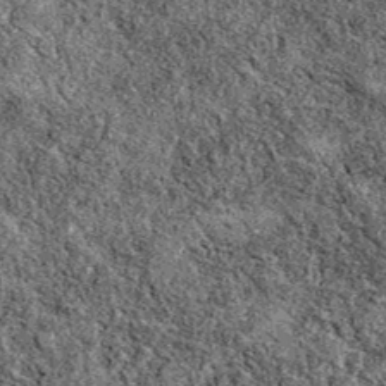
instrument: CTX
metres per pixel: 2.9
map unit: eAb
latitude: 39.4237
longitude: 110.9920
